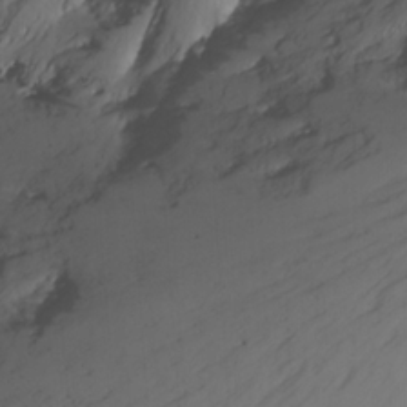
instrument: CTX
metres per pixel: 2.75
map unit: Htu
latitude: -6.2550
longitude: -68.8380
